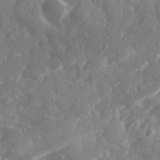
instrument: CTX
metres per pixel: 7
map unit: Ave
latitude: 19.7071
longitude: -130.3279
